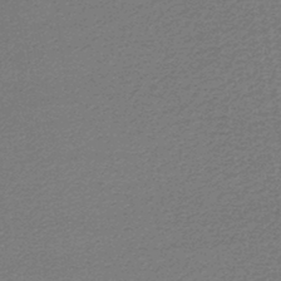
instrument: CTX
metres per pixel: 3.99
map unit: lHb
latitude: -43.6343
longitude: 66.7652
